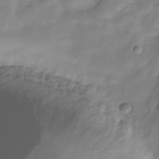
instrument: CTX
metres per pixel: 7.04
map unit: Hve
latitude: -29.3321
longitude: 91.5022
